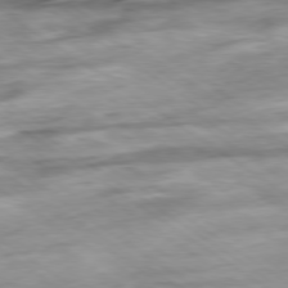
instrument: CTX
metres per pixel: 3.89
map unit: Hpe
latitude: -79.0864
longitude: -17.0081
